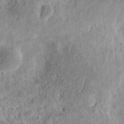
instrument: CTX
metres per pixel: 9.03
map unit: eHh
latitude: 12.8947
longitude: -73.8962
